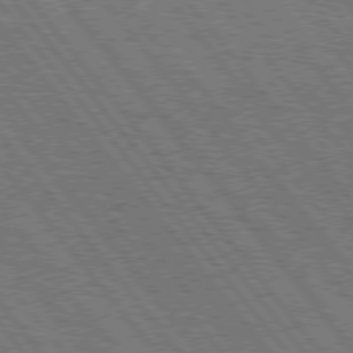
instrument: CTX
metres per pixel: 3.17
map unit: Hpe
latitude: 75.6505
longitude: -149.7072
